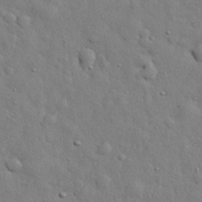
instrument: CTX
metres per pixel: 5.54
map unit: eHh
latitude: 29.7449
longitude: -76.1200
